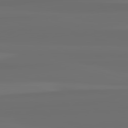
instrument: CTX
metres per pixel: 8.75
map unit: lApd
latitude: 82.8569
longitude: 161.8422
